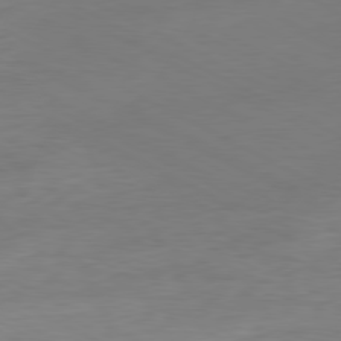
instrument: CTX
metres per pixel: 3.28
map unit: Ap
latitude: -80.9731
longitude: -95.1970
